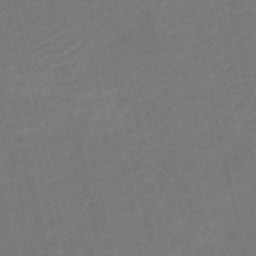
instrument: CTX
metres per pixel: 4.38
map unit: HNb
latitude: -51.9178
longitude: -48.9703
